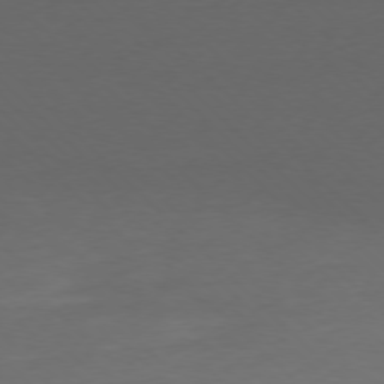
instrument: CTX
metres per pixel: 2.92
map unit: Ap
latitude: -77.5210
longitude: -70.9514
